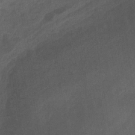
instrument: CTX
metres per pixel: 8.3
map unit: eHb
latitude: -32.6708
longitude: 71.8800
